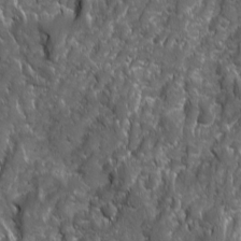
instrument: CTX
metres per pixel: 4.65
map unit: Ave
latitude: 16.1011
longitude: -132.7624
